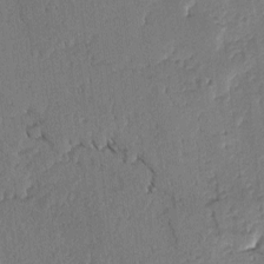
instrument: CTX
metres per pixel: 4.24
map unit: lAvf
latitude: -5.1809
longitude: -113.6316
